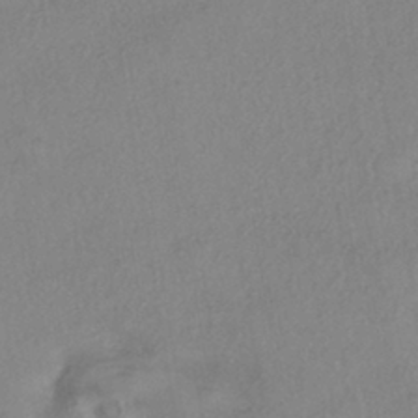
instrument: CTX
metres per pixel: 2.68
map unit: eHh
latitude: -41.7855
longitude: 119.3510
